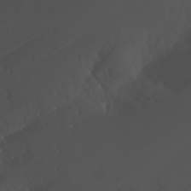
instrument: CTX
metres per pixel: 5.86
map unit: Nhu
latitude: -5.5588
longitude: -88.3657
